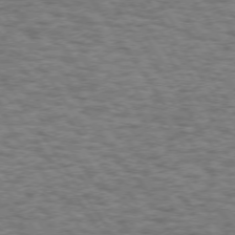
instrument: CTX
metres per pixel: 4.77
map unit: Hpe
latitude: 73.4616
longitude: -131.1593
